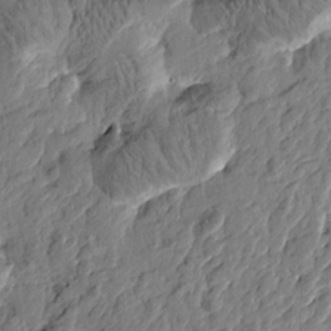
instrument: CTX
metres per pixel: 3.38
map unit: Htu
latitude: -2.5951
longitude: -179.8017
